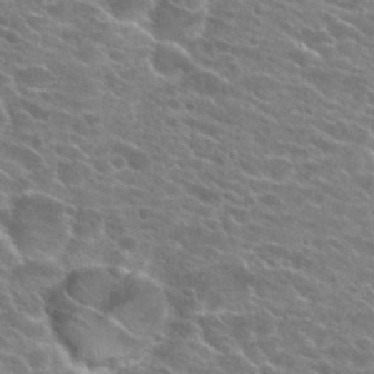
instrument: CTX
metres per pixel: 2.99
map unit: Hto
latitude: 24.5734
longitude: -41.1025
